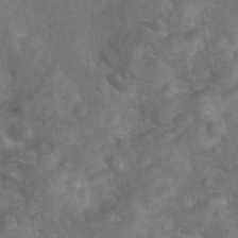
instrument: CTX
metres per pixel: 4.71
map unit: eAb
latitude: 46.8758
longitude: 127.6155
